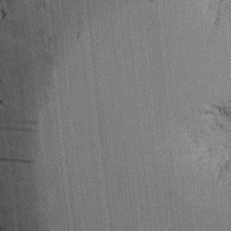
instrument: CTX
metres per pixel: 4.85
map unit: Htu
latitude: -6.6896
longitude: 176.3684
